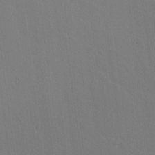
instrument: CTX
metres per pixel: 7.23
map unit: lAvf
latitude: 15.7261
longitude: -126.8569
